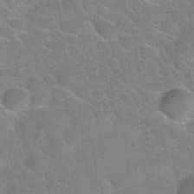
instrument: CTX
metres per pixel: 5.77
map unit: Nhu
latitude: 30.3657
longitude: -51.5371
